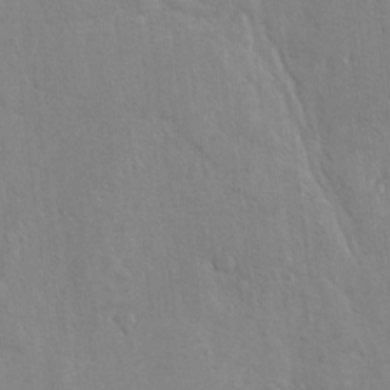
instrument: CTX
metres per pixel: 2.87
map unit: lAvf
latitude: -5.0675
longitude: -114.1955
